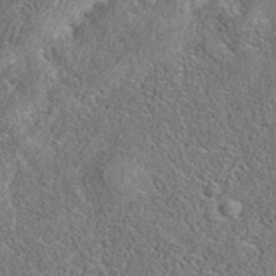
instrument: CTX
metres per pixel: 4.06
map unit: eAb
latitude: 35.9339
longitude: 107.0487
